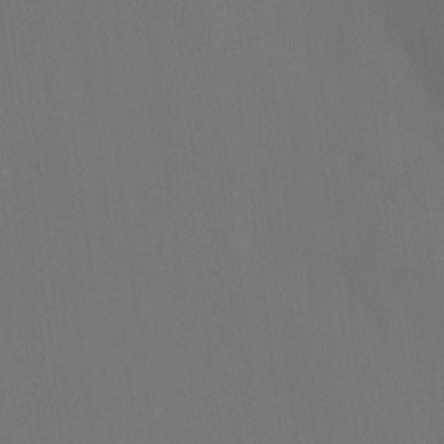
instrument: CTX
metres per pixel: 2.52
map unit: eHh
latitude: 5.0836
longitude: -65.8772
